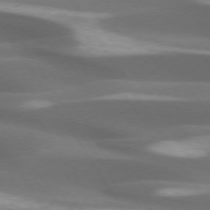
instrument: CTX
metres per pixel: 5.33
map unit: lApd
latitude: 73.6883
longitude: -52.2334
